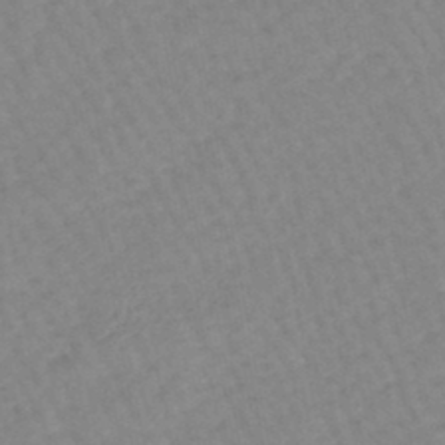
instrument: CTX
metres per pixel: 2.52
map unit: lHb
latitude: -44.4629
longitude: 80.5574
